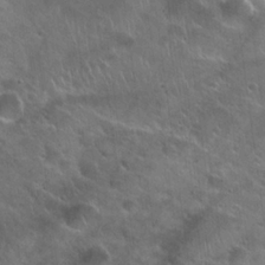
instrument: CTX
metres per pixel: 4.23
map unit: Hto
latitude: 22.2145
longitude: -53.8017
